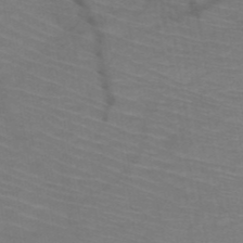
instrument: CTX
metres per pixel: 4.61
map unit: HNb
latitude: -50.4818
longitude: -44.8380
